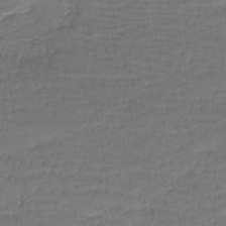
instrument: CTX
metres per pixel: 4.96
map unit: lHb
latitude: -43.7666
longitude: 59.1431
